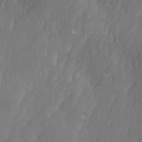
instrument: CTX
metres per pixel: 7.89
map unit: Ave
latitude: 9.8583
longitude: -105.8017
